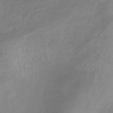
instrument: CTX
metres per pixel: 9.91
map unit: lHb
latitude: -37.4454
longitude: 73.3698
